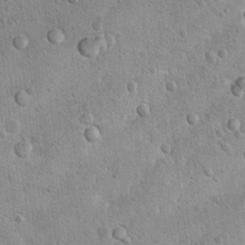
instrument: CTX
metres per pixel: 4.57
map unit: Hto
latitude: 11.5371
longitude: -36.1767
